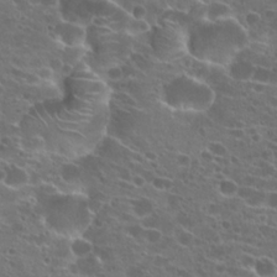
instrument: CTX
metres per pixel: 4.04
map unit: Hto
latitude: 21.8395
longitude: -40.9513
